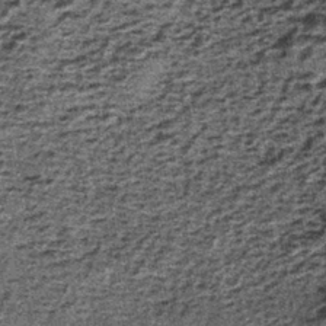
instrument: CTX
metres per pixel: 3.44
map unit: lHb
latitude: -39.5021
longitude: 64.7274
